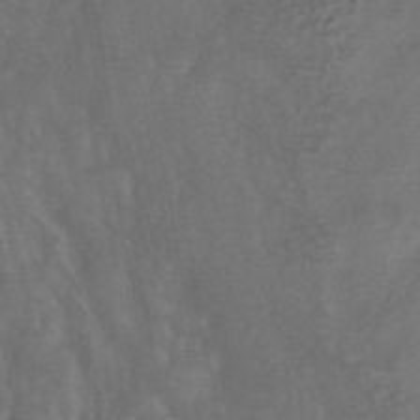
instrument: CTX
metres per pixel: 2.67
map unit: ANa
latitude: -39.0298
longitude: 97.3132
